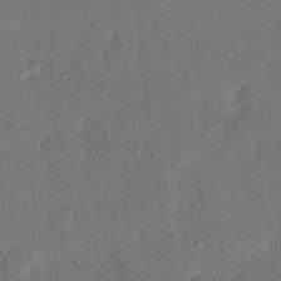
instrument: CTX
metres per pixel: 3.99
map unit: eHh
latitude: 14.1956
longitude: -68.6491
